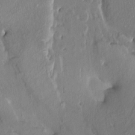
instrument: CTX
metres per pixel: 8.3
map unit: HNhu
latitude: 4.2900
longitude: 6.9352
